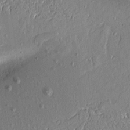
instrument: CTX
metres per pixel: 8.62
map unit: Aa
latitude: 9.1970
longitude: -131.0081
